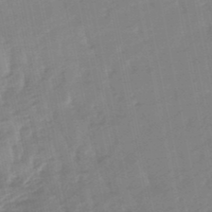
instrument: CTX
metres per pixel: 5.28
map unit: lHb
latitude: -48.8030
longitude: 79.5210
